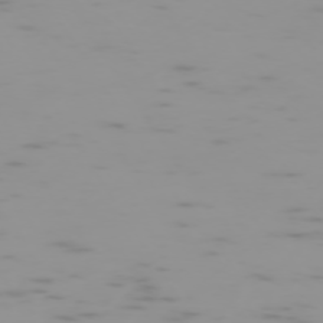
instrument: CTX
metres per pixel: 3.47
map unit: Hpe
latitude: -74.0850
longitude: 6.3684
